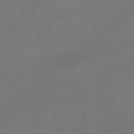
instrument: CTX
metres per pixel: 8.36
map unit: lHb
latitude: -46.4629
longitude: 66.6140
